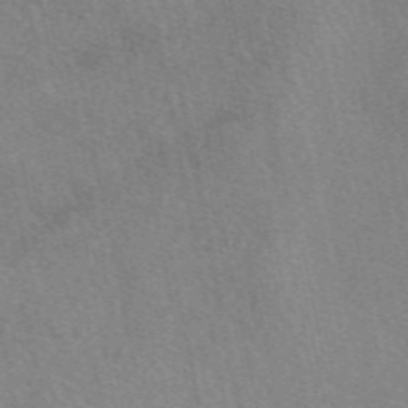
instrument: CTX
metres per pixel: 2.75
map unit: eAb
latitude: 49.9528
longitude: 116.6707
